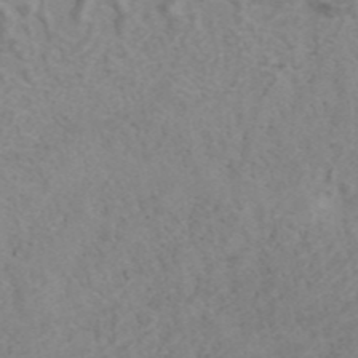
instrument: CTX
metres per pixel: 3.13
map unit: ANa
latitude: 43.3293
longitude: 27.0297
